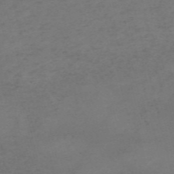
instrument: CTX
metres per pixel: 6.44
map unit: HNb
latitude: -55.7100
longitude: -46.4412
